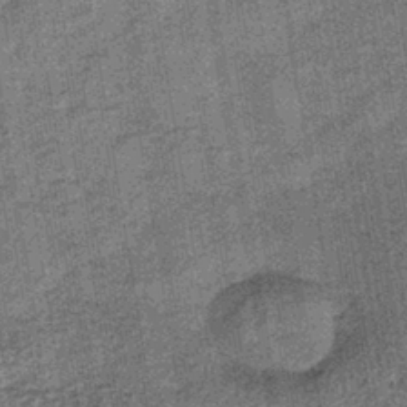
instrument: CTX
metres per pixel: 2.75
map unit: lHb
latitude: -38.6518
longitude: 64.3118
